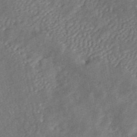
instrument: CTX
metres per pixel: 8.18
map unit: ANa
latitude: 45.5749
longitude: 25.5588
